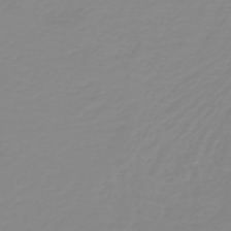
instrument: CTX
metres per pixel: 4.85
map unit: HNb
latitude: -44.5385
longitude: 51.4454
